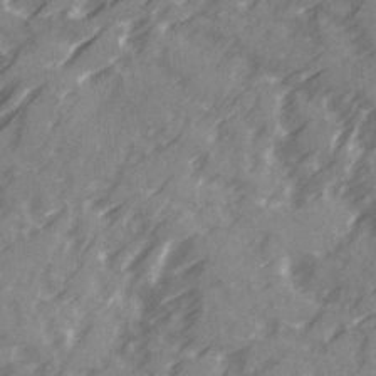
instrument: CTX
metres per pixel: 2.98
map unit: Ave
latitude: 20.1767
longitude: -131.4616
